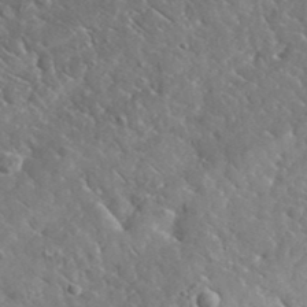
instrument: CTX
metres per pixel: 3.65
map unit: lHvf
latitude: 37.6694
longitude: -92.2900
